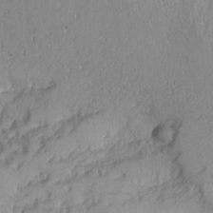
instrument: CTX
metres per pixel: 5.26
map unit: Nhu
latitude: -4.7085
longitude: -82.5734
